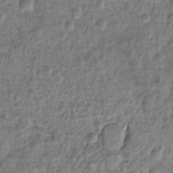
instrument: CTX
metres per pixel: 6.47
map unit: Ht
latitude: -5.8800
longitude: -20.8758
